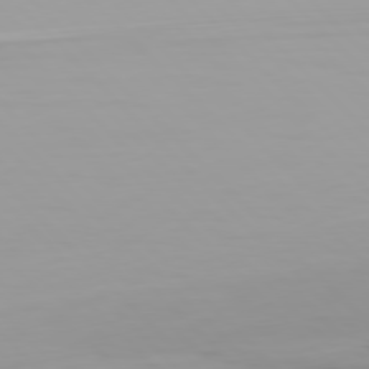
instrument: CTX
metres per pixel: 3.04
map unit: Hpe
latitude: 77.4237
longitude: -172.6868
